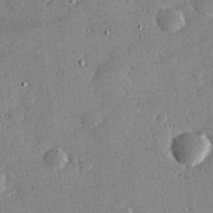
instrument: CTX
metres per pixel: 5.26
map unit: Hve
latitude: 26.8002
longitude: -93.2159
